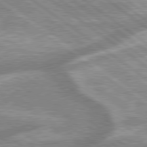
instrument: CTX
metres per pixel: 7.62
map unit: lApd
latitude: 79.3482
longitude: -168.9325
